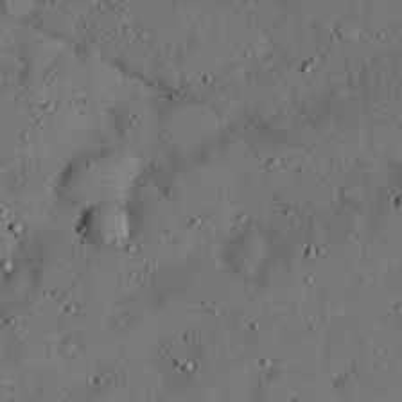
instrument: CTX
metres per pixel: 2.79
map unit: Nhu
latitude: 27.2537
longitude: -70.6868
